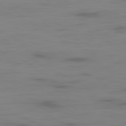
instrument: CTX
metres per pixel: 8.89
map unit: Ap
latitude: -81.1053
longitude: -62.7624
